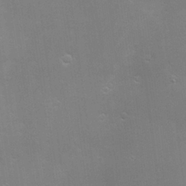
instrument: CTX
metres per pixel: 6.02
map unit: Hve
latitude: -10.3306
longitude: 174.2928
